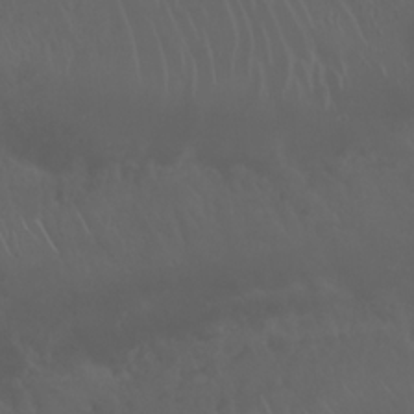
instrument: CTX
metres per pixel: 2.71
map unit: Nhu
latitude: 22.8758
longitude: -64.1011
